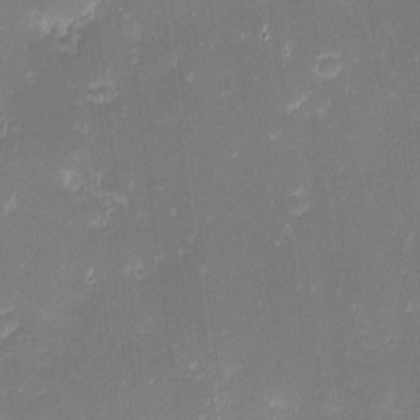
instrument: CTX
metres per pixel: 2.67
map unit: eHh
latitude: -2.6707
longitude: -86.2711
